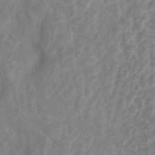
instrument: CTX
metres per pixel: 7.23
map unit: Hto
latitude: 5.3859
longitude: -33.0270
